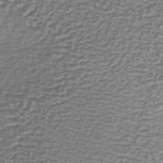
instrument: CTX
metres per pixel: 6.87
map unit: lHb
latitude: -37.4076
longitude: 60.4440
